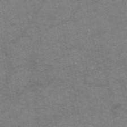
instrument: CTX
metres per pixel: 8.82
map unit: HNb
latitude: -55.3699
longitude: -40.1388
